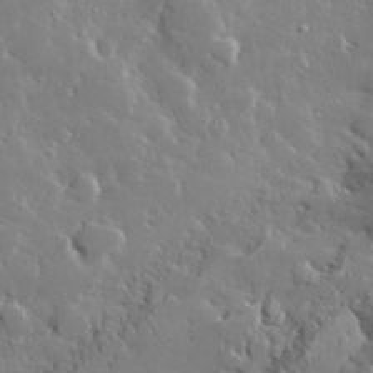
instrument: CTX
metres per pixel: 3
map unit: lHvf
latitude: 32.5735
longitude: -93.0269
